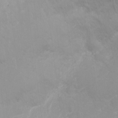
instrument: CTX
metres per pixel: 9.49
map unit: Ht
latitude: -16.6708
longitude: -44.1955
